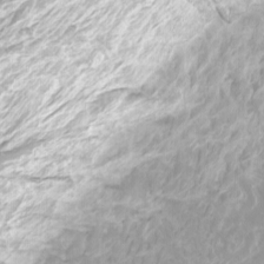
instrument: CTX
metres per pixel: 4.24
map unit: Ht
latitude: -12.2173
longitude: -46.0444
